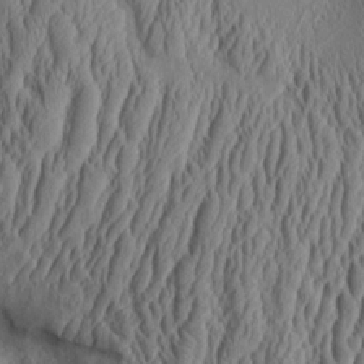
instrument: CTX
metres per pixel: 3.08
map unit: Aa
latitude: 9.5938
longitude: -129.8772
